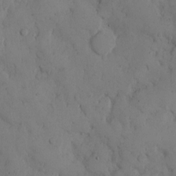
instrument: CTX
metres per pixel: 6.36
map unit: Hto
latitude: 8.8380
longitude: -57.8772
